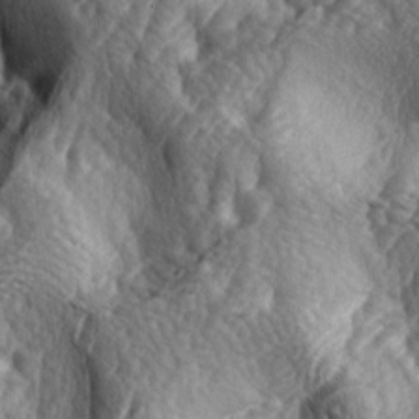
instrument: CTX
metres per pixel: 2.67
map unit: lAa
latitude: -4.8408
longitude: -124.3089
